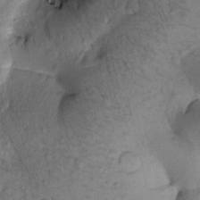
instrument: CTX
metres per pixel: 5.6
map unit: Htu
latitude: 0.1200
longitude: 173.4265
